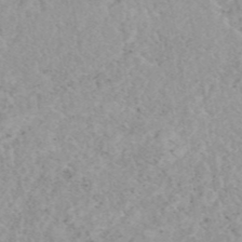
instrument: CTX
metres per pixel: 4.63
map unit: eAb
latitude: 44.4601
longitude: 114.5385
